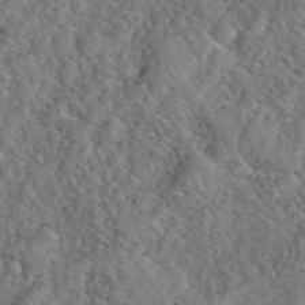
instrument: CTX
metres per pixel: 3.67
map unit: eHh
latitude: 40.7624
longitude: -56.8380
